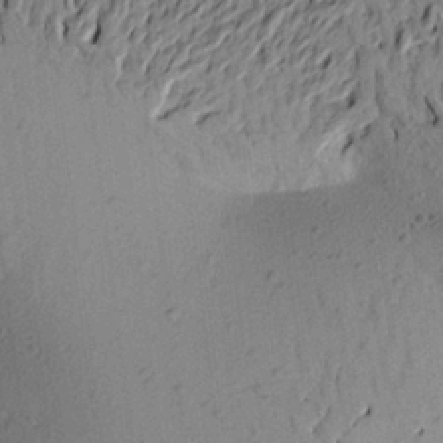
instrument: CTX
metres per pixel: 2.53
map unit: Aa
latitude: 20.4412
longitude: -149.1970
